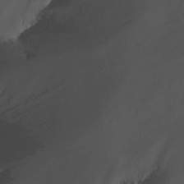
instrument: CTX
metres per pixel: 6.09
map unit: Nhu
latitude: -13.1053
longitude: -64.2901
